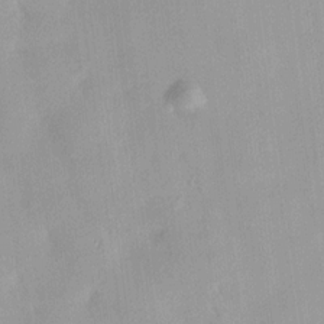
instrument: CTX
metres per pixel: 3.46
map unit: HNhu
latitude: 14.3468
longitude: 12.5763
